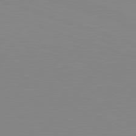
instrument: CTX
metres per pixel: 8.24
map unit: Hpe
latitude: -82.6518
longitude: 7.7855
